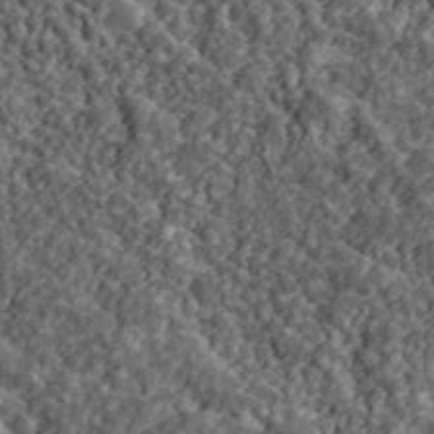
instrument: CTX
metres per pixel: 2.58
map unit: lHvf
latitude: 39.6316
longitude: -88.1578
